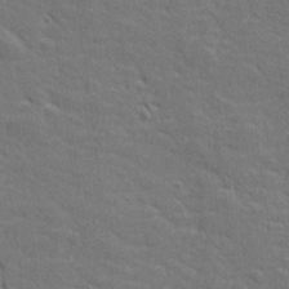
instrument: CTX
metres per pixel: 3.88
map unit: lHvf
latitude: 26.2334
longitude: 142.4629
